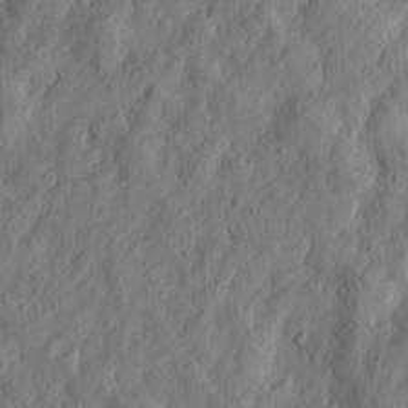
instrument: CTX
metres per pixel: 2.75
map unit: Htu
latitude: -3.5777
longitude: 158.1227
